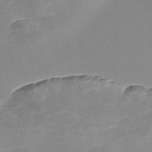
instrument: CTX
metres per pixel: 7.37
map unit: Nve
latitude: -57.3509
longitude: 59.1809
